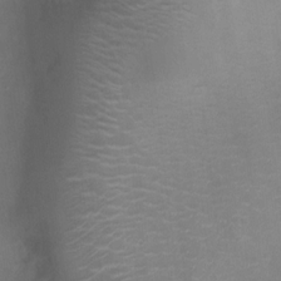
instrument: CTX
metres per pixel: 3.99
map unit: Ht
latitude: -4.2550
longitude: -19.2159
